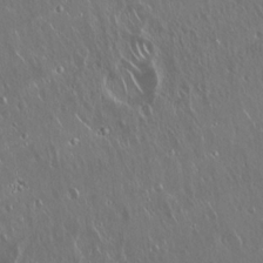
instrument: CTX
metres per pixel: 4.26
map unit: Hto
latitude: 18.1577
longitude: -57.0647
